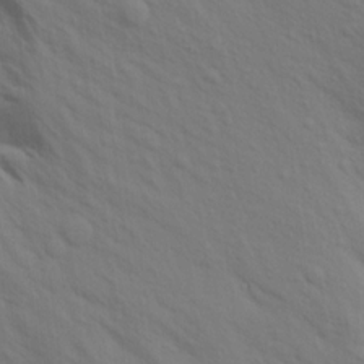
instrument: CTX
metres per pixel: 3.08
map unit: Aa
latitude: 15.9528
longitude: -145.5560
